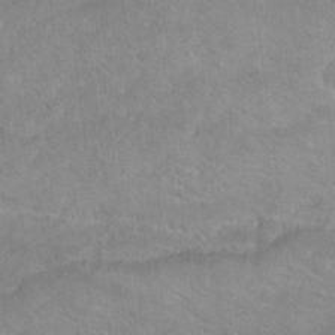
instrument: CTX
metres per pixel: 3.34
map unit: Hto
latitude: 18.0822
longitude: -37.9906
